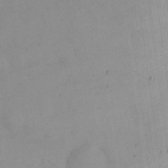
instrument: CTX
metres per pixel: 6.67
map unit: eHh
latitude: 24.2144
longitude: -64.7435
